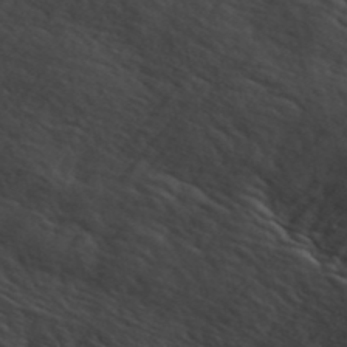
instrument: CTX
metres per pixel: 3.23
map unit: ANa
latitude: 44.3089
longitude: -85.4615
